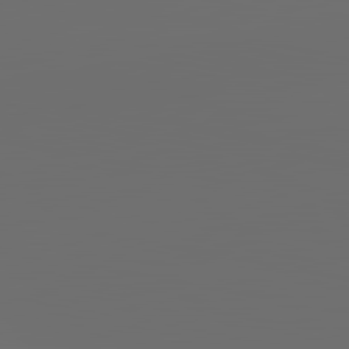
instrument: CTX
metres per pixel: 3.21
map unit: lApd
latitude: 83.7827
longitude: -128.0255
